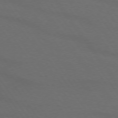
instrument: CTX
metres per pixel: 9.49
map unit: lApd
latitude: 73.9151
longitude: -72.1956
